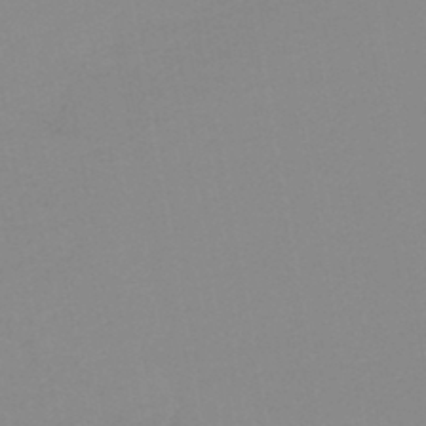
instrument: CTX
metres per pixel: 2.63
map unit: HNb
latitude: -45.7289
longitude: -43.3104
